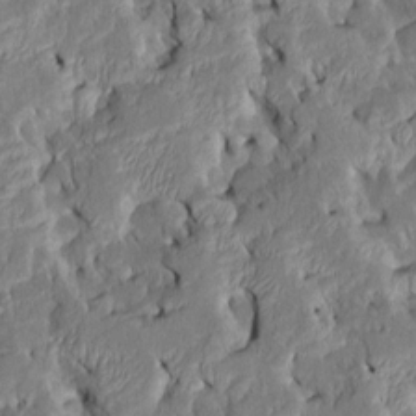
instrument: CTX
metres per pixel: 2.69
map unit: Htu
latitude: -7.6910
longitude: 145.4077
